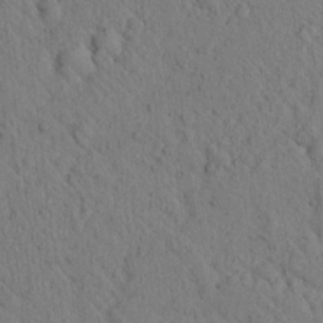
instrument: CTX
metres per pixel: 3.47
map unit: lAvf
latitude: 7.1025
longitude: 160.2740
